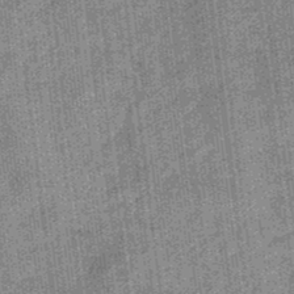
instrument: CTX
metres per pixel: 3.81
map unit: eHb
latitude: -32.7652
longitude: 74.0472
